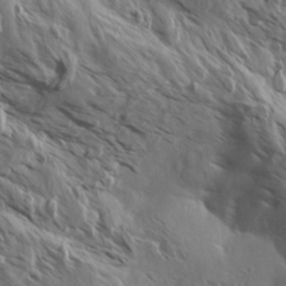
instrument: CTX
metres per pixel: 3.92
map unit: Aa
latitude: 13.4993
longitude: -143.2159
